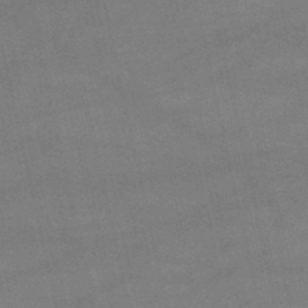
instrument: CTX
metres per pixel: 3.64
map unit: lHb
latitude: -47.1620
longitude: 70.5574
